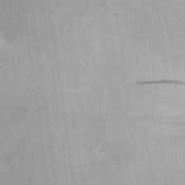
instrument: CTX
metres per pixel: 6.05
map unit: eHh
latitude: 29.8583
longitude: -74.0822
